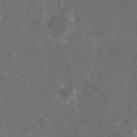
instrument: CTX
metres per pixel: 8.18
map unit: eHh
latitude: 19.8016
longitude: -65.8583
